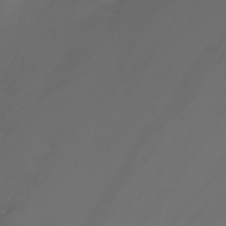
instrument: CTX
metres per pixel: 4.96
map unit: Nhu
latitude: -1.5022
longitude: -77.4237
